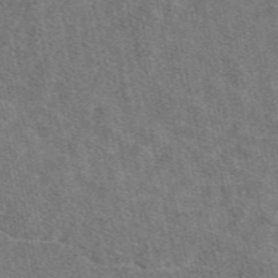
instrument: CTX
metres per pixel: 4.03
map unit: eAb
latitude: 48.9325
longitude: 116.9352
